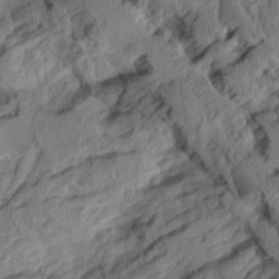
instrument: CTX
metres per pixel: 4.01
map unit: Aa
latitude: 8.3467
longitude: -127.9339
